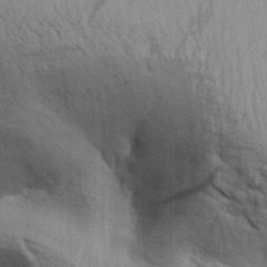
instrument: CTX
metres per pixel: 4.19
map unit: Aa
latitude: 30.5735
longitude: -135.4615
